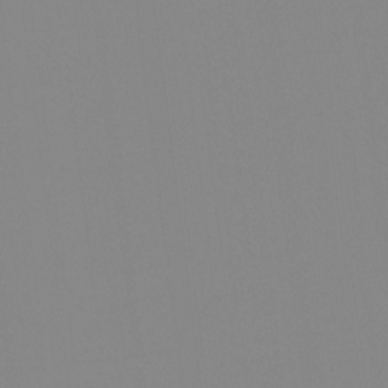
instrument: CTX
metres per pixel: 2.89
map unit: Hto
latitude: -8.1606
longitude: -51.4993
